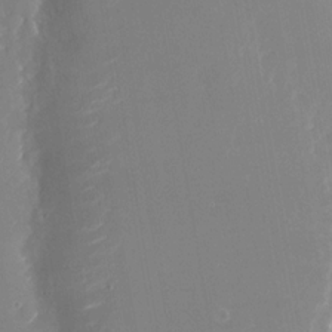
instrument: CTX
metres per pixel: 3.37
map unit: Nhu
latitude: -23.2565
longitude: -73.1970
